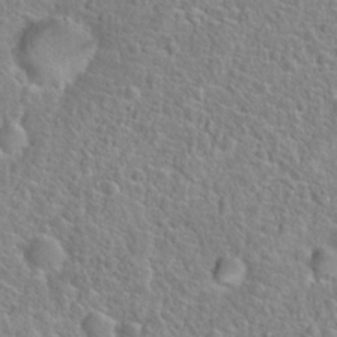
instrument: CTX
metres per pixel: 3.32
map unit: Hto
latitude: 23.0647
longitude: -46.7058
